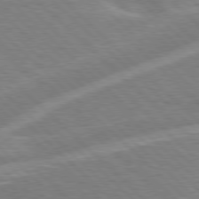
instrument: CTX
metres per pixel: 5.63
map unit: Hpe
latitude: 77.5560
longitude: -151.9339
